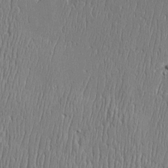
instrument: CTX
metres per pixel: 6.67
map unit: Htu
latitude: -5.4265
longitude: 175.4832
